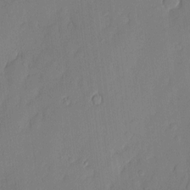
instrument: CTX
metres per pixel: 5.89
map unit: eHh
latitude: 3.7071
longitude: -76.4790
